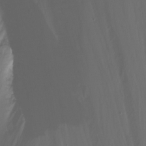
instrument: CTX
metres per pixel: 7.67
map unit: Nhu
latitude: -12.5196
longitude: -60.8947
